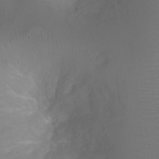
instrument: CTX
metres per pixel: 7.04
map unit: Ht
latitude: -1.3888
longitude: -17.9339
